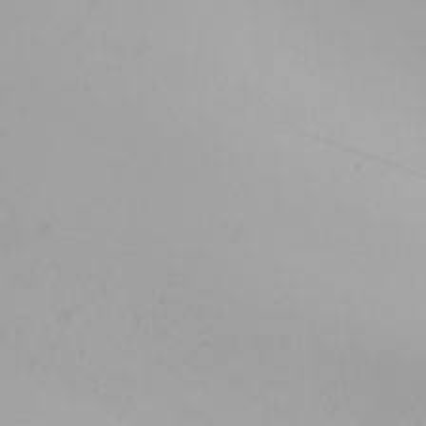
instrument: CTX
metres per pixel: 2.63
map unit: Nhu
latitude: -6.1228
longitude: -95.7072
